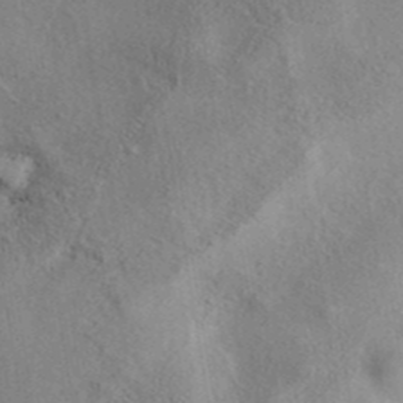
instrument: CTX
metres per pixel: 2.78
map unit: eAb
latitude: 39.6883
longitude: 112.2551
